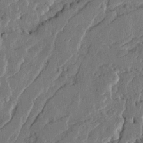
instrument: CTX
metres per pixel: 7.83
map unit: Ave
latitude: 15.1026
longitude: -137.2726
